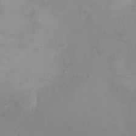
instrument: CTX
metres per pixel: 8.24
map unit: eHh
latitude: 25.9906
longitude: -64.3467
